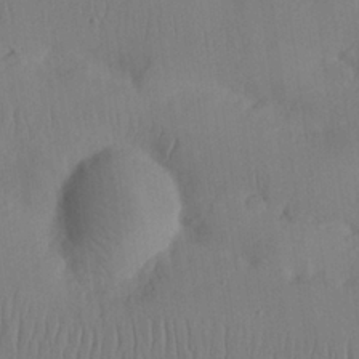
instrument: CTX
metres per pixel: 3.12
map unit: Nhu
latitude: 25.9339
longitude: -70.9891
